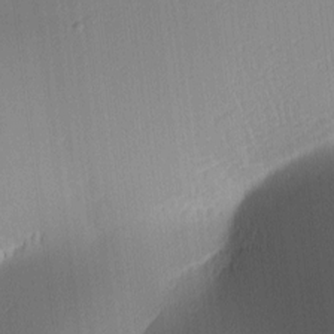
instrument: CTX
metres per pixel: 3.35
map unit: lAa
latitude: 2.9324
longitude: -116.1200
